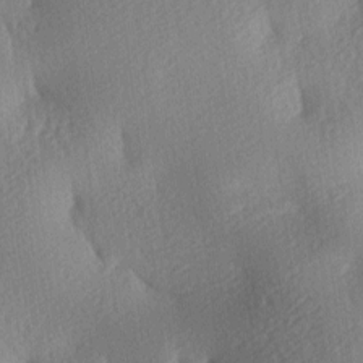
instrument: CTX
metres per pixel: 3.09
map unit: lAa
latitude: -8.7274
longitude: -127.5749
